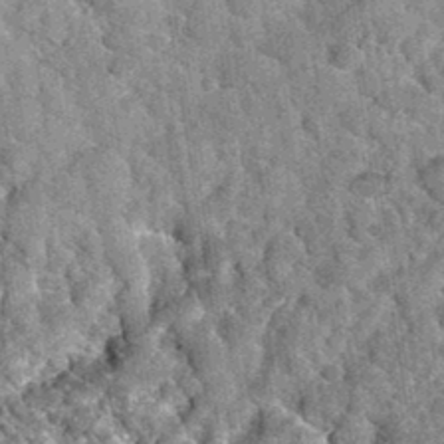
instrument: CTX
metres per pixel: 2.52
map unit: Hto
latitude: 35.4048
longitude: -52.4223
